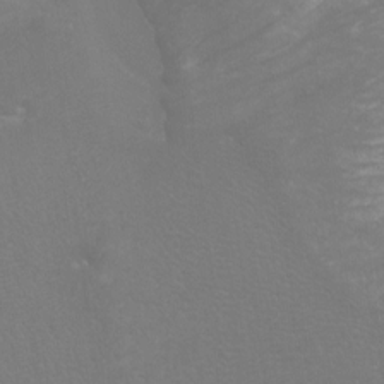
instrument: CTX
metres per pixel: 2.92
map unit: Htu
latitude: -7.0297
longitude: -33.0081
